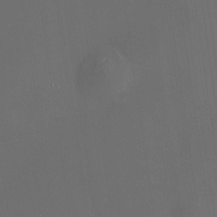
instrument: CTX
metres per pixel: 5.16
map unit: HNhu
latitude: 10.7813
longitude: 10.7841
